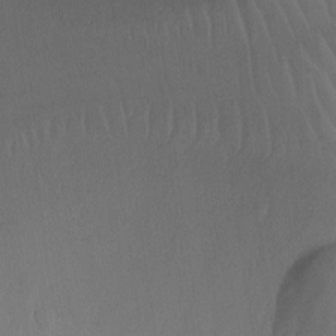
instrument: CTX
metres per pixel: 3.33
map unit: Ht
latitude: -0.0094
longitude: -45.5560
